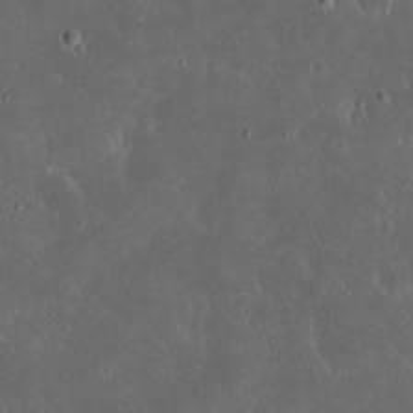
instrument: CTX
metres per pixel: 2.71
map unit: eHh
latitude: 16.8002
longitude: -73.6694
